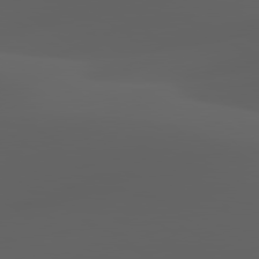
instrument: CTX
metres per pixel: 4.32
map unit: lApd
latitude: 80.0444
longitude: -92.5734
